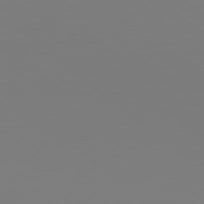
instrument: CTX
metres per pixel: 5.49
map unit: Hpe
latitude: 78.8380
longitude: -174.1389
